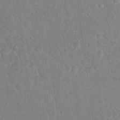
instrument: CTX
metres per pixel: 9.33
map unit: Hto
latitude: 16.9514
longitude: -39.8205
